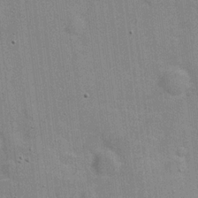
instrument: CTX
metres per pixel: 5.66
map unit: Hve
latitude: 18.2333
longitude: 151.7855
